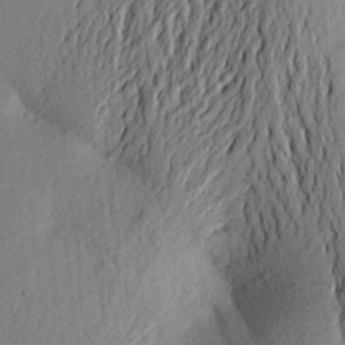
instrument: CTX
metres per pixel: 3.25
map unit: Aa
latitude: 24.7624
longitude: -150.1766
